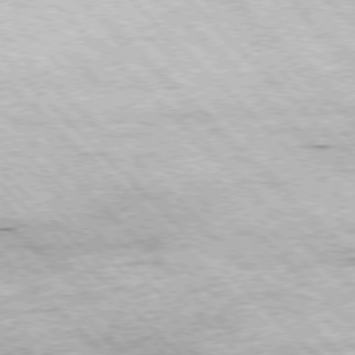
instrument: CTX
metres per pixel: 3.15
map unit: Hpe
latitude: -77.3132
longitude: 13.7289
